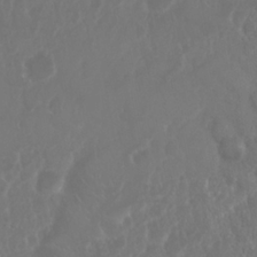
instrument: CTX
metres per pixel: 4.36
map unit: Nhu
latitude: 25.1592
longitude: -62.2145
